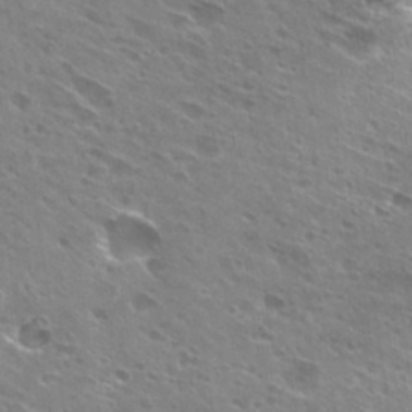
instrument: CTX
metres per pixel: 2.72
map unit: Hto
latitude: 29.0269
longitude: -44.5546
